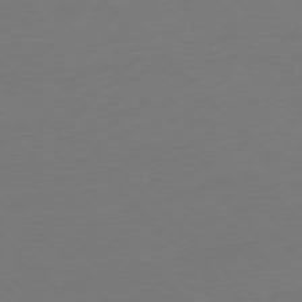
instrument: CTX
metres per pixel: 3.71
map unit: Ap
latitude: -77.1998
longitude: -70.7813
